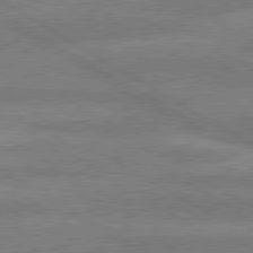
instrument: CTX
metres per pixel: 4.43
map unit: lApd
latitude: 79.9906
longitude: -133.5560
